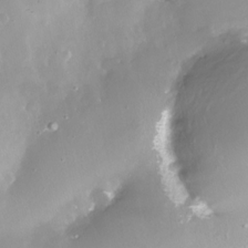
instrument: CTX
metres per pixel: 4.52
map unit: Nhe
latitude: -28.0661
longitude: -109.8961
